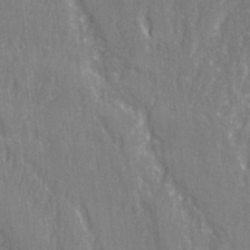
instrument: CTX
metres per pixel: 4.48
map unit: Ave
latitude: 22.1767
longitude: -134.1577
